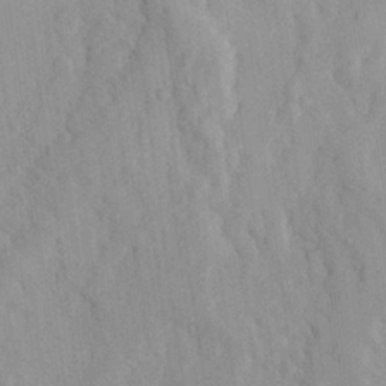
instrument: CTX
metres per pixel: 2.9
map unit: Ave
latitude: 21.9339
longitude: -130.6302
